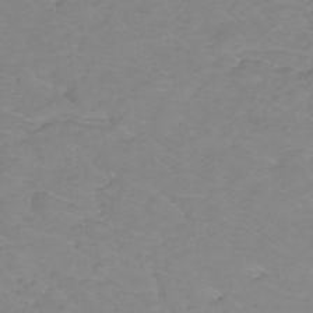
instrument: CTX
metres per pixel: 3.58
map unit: lHb
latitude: -31.2187
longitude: 64.7841
